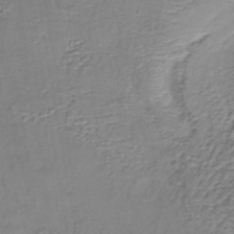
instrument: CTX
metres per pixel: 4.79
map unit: lHb
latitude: -38.6330
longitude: 61.1053
